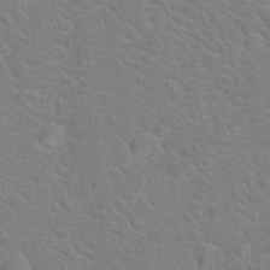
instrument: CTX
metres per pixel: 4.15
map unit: Hto
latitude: 19.6505
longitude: -44.2522
